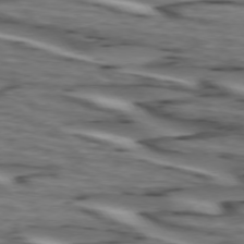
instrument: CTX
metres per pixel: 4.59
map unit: lApd
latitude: 74.3089
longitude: -71.8016
